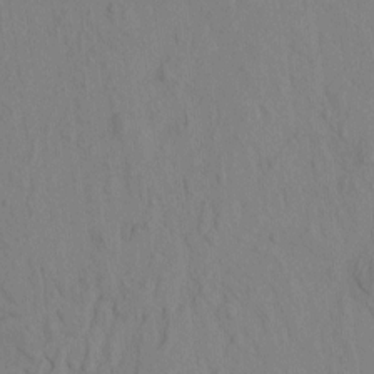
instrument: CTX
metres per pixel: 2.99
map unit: eHh
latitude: -1.0487
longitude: 17.5777
